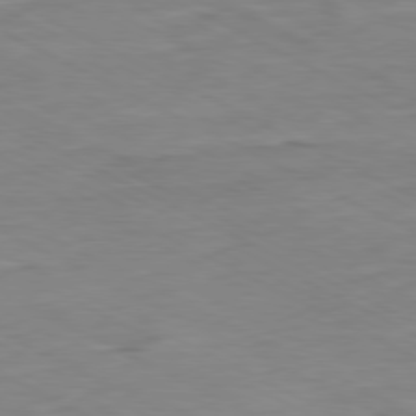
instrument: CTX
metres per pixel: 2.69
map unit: Ap
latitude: -80.5763
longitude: -76.1577
